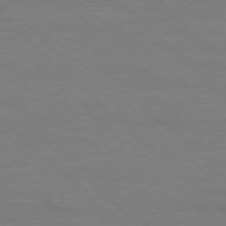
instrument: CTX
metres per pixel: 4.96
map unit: Ap
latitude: -77.9178
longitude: -86.5168
